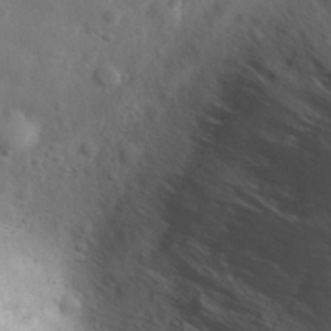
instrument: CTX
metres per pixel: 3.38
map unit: eHh
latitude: 29.6127
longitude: -73.1026
